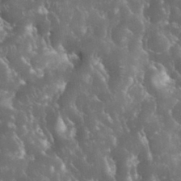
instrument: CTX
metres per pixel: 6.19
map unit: eHh
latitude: 33.9150
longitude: -62.5357
